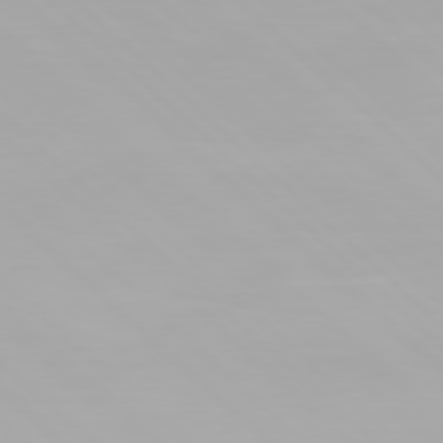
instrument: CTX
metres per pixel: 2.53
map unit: Hpe
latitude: 77.2537
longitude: -164.8380
